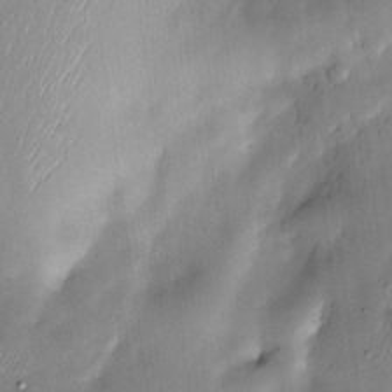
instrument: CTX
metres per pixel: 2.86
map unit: Nve
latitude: -22.8597
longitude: -138.7624
